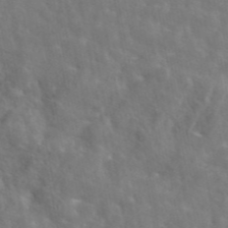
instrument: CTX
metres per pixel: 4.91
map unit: eAb
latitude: 45.4804
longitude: 116.9352
